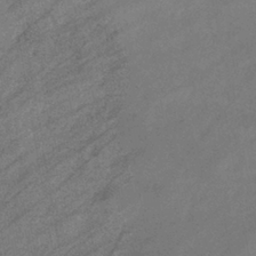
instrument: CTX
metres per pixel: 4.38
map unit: eHb
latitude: -39.6155
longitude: 82.1606
